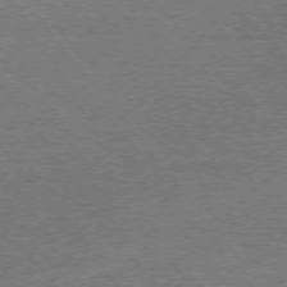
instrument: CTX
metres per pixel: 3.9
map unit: Ap
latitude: -76.4251
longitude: -96.5924
